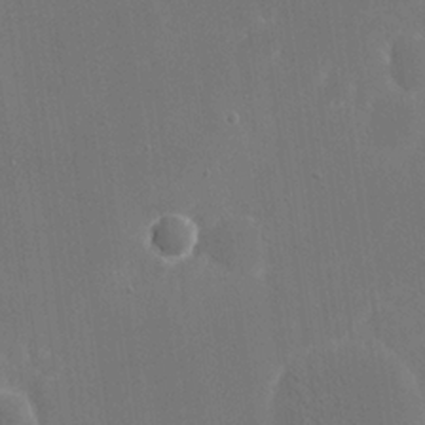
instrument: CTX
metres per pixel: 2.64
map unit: eHh
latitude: 19.8016
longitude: -67.7260
